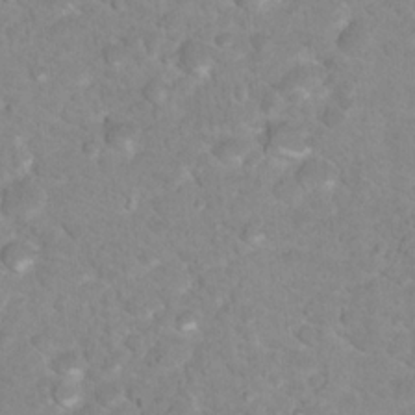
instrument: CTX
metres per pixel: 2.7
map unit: Nhu
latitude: 17.0270
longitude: -31.7828
